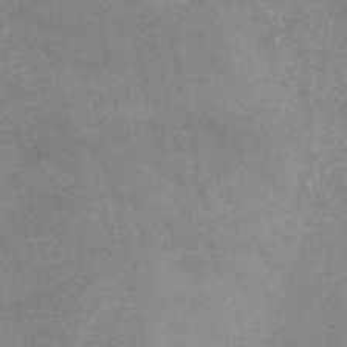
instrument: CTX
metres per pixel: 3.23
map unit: HNb
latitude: -53.0675
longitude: -40.1577
